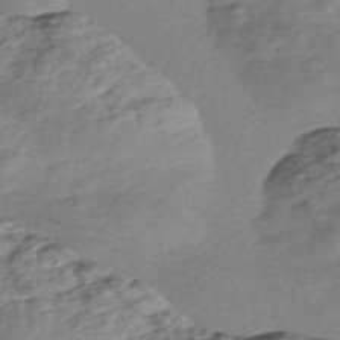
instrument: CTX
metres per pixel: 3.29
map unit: Nve
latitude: -57.7100
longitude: 53.7477
